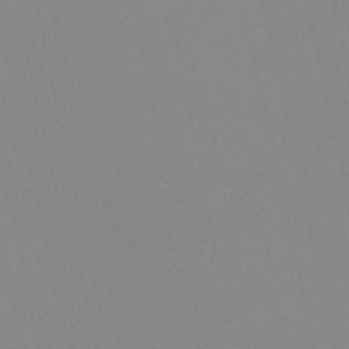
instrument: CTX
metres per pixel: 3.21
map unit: HNb
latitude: -53.4832
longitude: -36.6869
